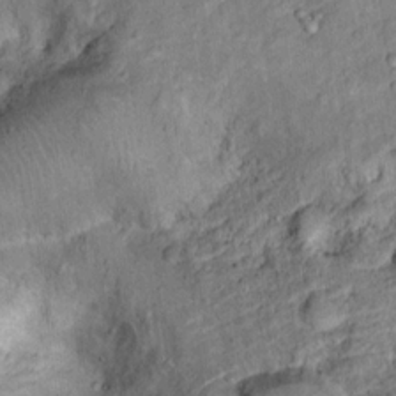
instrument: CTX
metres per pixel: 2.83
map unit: Ht
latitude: 14.1200
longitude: -40.8002
